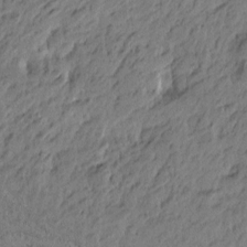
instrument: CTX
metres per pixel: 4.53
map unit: Htu
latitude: -5.1809
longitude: 179.8800
